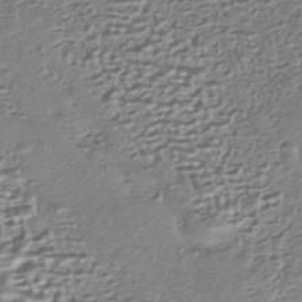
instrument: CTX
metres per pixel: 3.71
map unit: HNhu
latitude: -43.5210
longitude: 98.5763
